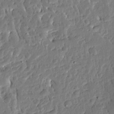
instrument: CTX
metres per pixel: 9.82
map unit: Ave
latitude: 13.4616
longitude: -137.9339
